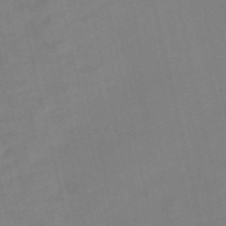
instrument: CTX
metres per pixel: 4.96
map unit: Nve
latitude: -58.4251
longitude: 50.5763
